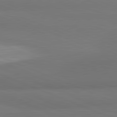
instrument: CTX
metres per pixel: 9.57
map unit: lApd
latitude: 81.8583
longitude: 176.9731
